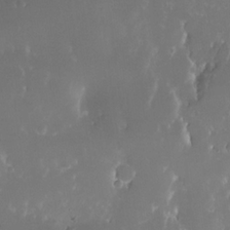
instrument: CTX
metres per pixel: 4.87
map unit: Nhe
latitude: -35.6911
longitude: -131.1970
